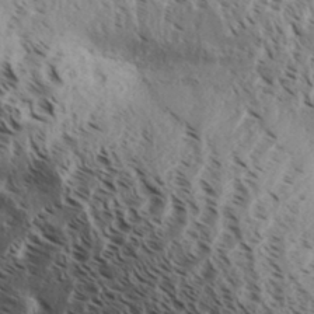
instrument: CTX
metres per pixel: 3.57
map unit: Aa
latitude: 32.5735
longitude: -138.2522
